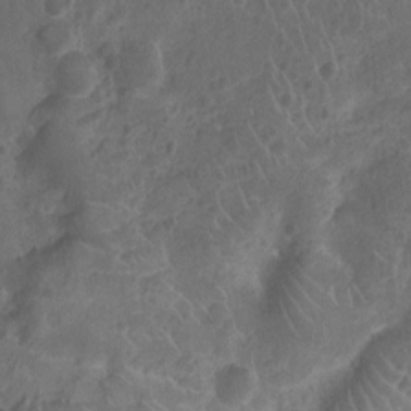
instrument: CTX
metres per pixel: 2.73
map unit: Ht
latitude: -9.3510
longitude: -21.3671
